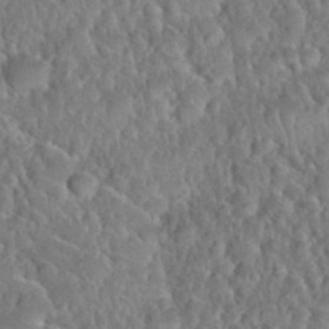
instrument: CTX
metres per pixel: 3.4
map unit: Nhu
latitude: 31.8773
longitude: -51.5182
